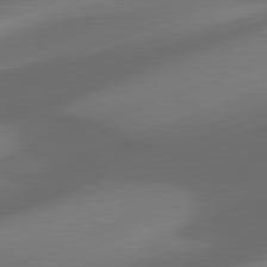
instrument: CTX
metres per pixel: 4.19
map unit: lApd
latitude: 81.0458
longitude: -82.4223
